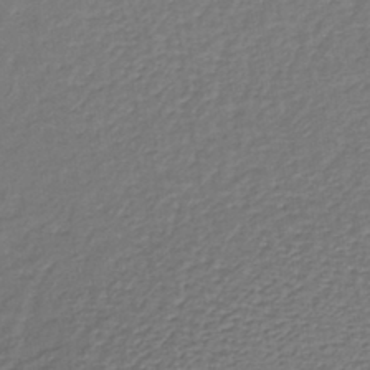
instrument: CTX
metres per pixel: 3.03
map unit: lHb
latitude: -39.0864
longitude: 62.0094
